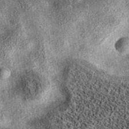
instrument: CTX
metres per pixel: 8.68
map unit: eAb
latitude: 38.6490
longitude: 106.7463
